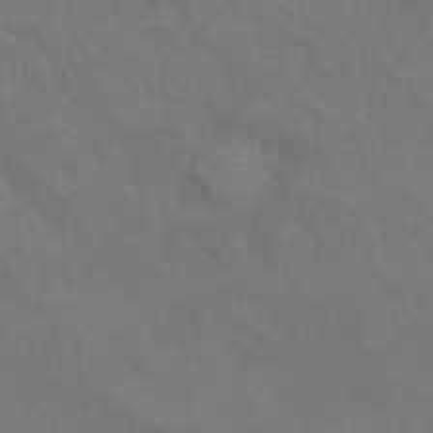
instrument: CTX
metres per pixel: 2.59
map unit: Hto
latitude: 6.2711
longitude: -35.6316
